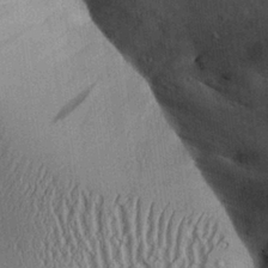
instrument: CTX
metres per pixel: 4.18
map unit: Aa
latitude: 27.2537
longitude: -134.7435
